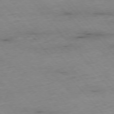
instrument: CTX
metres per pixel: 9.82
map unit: Ap
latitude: -76.4251
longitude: -90.4223
